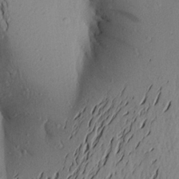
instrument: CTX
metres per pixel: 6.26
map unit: Aa
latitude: 22.7435
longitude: -148.9325
